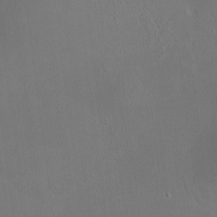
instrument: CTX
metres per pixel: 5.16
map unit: HNhu
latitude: 7.4237
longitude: 12.2173
